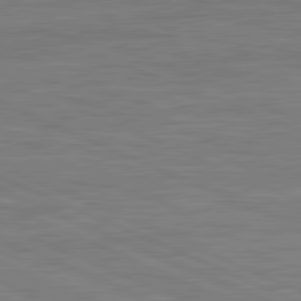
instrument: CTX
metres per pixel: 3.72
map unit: lApd
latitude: 81.9150
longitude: -170.0444
